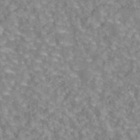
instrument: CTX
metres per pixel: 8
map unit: eAb
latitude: 44.1766
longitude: 107.1809
